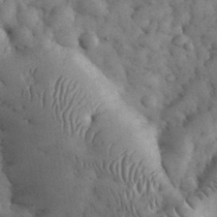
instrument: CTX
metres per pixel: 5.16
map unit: eHh
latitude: 32.9325
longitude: -68.2145
